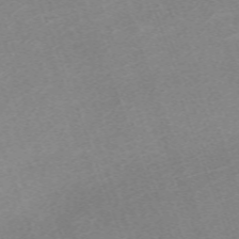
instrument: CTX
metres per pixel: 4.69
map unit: eHh
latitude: -64.8030
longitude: 50.8408
